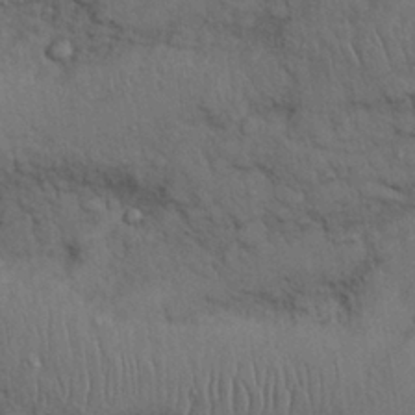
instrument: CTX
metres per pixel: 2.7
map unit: Nhu
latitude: 27.5938
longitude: -69.6694
